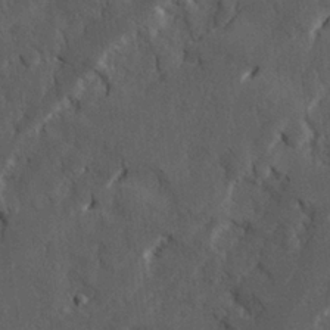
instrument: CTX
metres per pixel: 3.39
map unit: Ave
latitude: 23.1592
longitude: -130.8758
